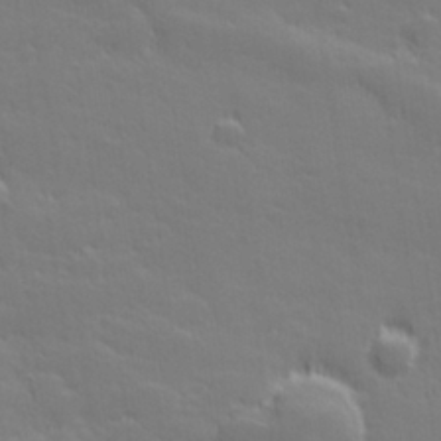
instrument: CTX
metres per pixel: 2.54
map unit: lHvf
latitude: 27.2348
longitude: 143.2564
